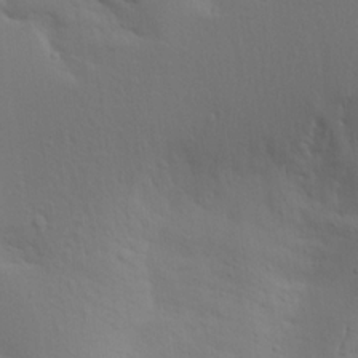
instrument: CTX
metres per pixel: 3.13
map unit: Aa
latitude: 19.5182
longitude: -145.0080
